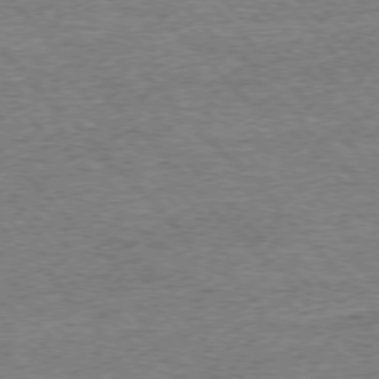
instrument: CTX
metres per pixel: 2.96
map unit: Ap
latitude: -76.8219
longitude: -97.1781
